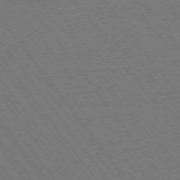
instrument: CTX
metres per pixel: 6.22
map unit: Ap
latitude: -74.4251
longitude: -77.2915
